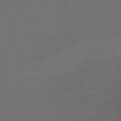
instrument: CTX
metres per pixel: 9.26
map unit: HNb
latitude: -47.5588
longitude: -41.3103
